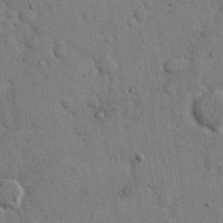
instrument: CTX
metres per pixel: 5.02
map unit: eHh
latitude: 15.1404
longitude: -68.6113
